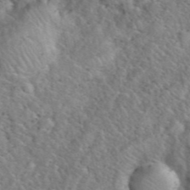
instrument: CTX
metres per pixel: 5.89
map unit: eHh
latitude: 40.8191
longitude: -57.2536
